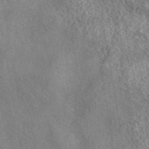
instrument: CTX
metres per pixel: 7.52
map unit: eAb
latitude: 42.3656
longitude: 109.6911
